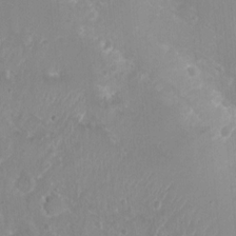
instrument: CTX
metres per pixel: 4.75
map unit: Nhu
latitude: 6.7435
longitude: -19.0836
